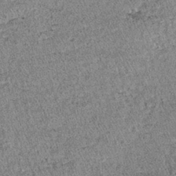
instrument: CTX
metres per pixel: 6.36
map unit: lHb
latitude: -38.5385
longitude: 66.9731
